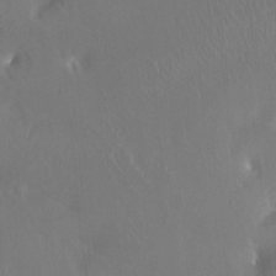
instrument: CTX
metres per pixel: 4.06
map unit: Ht
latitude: -15.1054
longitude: -41.6693
